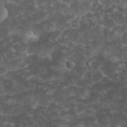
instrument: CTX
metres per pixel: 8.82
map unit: eHh
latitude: 34.4034
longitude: -65.1781
